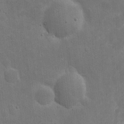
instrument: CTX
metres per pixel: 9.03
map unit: eHh
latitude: 5.3104
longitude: -70.6490
